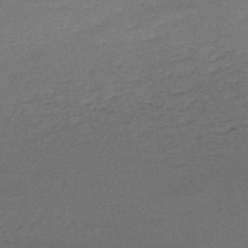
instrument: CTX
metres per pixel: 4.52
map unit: HNb
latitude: -50.7652
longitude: -41.4804
